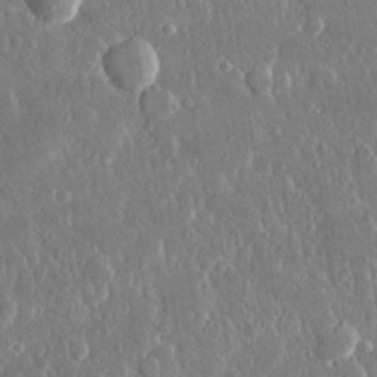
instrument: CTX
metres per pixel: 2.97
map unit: lHvf
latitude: 30.4412
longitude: -92.7057
